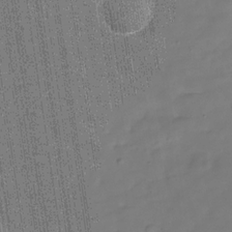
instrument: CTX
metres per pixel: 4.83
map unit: Hve
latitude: -29.9745
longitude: 92.3684
